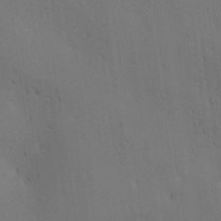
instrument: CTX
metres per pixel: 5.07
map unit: lAa
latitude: 11.8583
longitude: -108.1577
